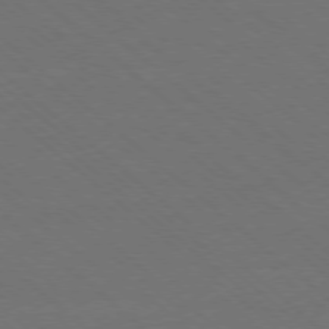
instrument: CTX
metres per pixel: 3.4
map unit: Ap
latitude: -78.1983
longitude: -84.2523
